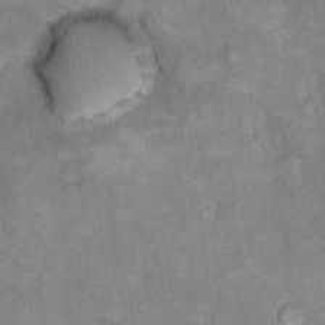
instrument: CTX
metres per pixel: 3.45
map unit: Hto
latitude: 7.4993
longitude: -36.7624
